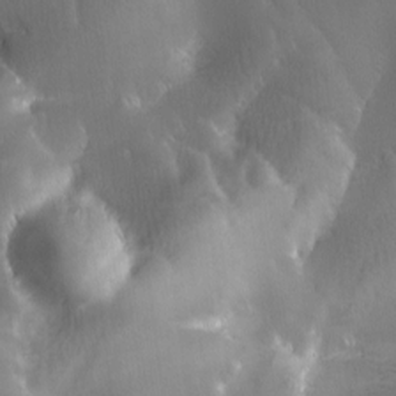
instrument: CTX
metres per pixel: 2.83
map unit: Ave
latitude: -7.6722
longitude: -122.5735
